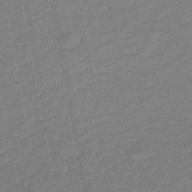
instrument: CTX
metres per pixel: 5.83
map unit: HNhu
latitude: -47.2754
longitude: 89.7855
